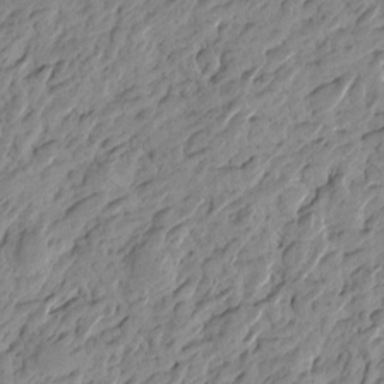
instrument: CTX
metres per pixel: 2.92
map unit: Htu
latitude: -4.0283
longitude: -176.0444
